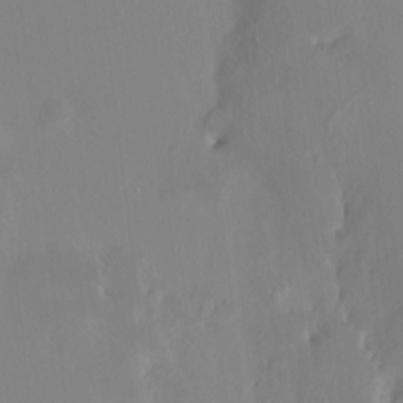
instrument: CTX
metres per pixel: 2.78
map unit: HNhu
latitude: 7.3293
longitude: 2.4440
